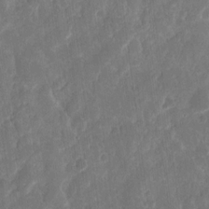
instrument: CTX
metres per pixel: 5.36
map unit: eHh
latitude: 12.8569
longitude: -73.1781
